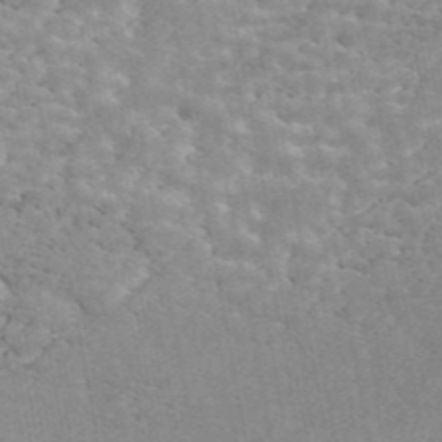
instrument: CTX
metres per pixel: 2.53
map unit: ANa
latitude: 45.0837
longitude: 38.4818
